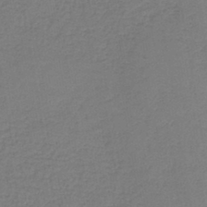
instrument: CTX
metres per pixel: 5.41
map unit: HNb
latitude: -42.6140
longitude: 49.5399
